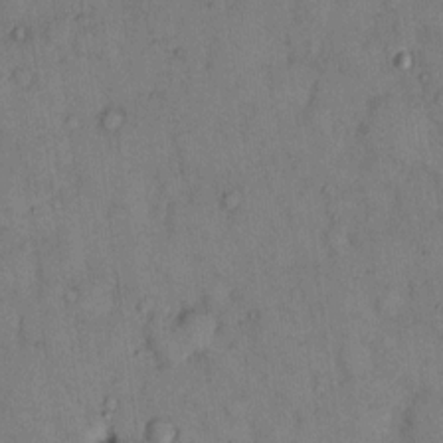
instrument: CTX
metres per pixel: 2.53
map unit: eHh
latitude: 12.8002
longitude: -62.8758
